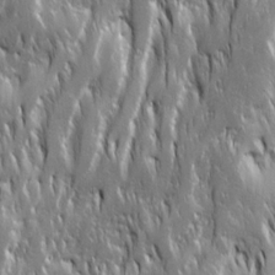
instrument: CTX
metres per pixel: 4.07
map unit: Ave
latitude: 14.9514
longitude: -134.4979
